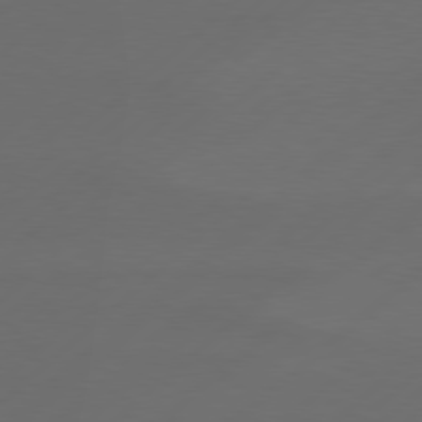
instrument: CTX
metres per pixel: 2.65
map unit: Hpe
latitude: 78.6680
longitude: -132.8758
